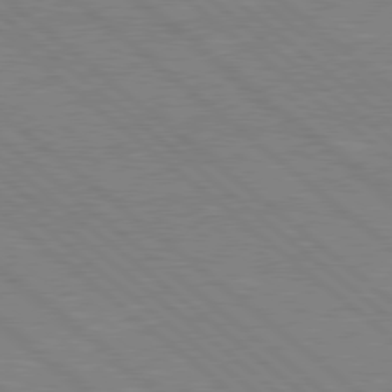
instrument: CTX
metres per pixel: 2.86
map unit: Hpe
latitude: 78.3845
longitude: -123.7827
